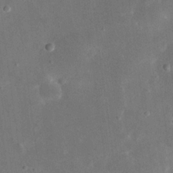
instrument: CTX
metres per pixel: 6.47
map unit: eHh
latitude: 23.4615
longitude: -67.6316
